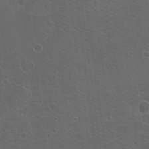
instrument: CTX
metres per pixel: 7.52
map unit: Hto
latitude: 19.4426
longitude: -36.4979
